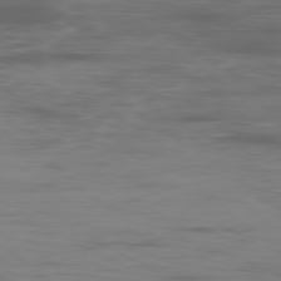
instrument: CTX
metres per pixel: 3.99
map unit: Ap
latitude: -80.3495
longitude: -94.2901
